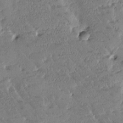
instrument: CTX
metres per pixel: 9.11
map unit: Htu
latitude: -1.8423
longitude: 176.0850
